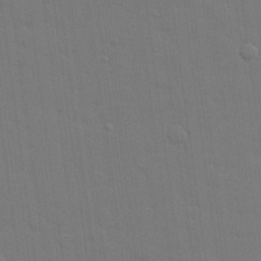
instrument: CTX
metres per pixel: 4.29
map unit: lHvf
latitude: 23.4237
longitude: 142.1227
